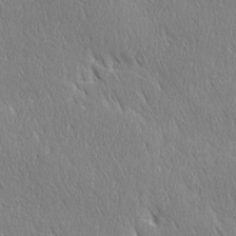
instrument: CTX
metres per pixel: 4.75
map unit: Ave
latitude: 21.3293
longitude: -136.4412
